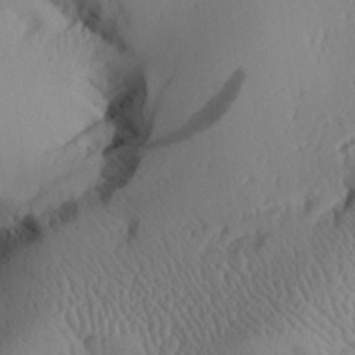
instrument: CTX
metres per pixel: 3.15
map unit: Aa
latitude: 29.7638
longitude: -134.1766
